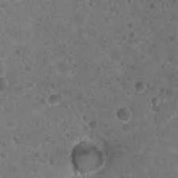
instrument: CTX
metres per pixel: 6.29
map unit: Nhu
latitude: 18.2711
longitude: -33.0458
